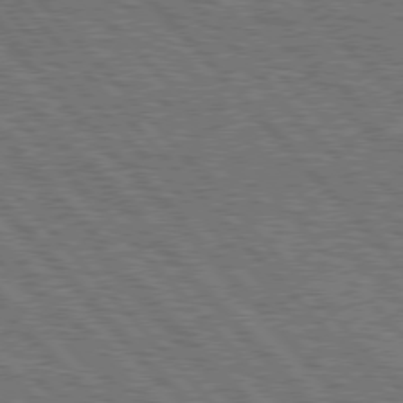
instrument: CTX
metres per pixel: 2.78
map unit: Hpe
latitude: 76.6490
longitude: -167.5938
